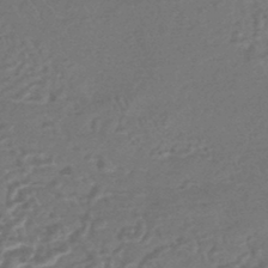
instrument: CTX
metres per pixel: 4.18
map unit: HNhu
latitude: -44.2928
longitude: 92.5196
